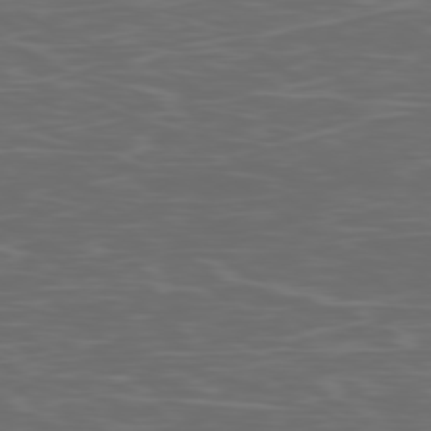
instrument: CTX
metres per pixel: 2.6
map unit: Ap
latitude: -79.1053
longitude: -103.8961
